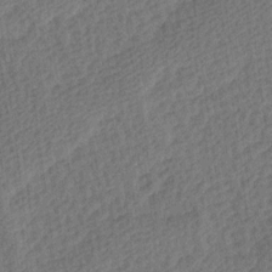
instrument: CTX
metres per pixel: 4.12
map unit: Ave
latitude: 16.9703
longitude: -138.5168
